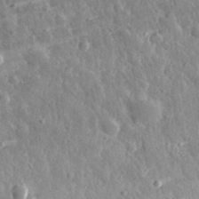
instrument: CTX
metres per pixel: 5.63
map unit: eHh
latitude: 32.0633
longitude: -78.9514
